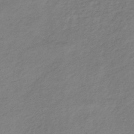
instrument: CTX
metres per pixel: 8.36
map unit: lHb
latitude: -39.2565
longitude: 71.8422
